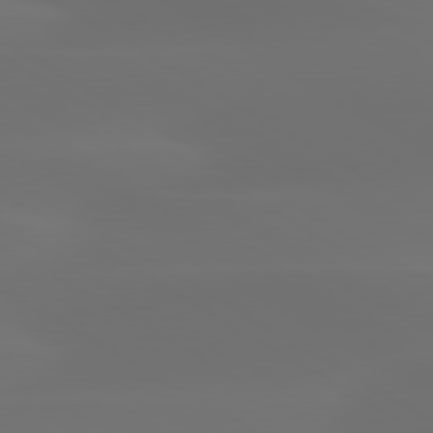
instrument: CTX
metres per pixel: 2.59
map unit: lApd
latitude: 80.1767
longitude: -85.8017
